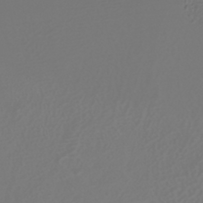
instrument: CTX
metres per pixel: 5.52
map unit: HNhu
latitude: -41.1620
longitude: 100.8408
